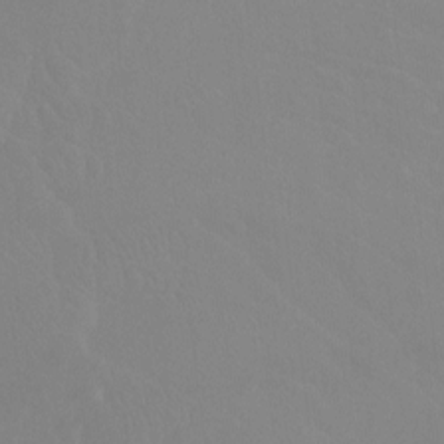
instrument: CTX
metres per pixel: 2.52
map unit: Ht
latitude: -13.2754
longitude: -50.5923
